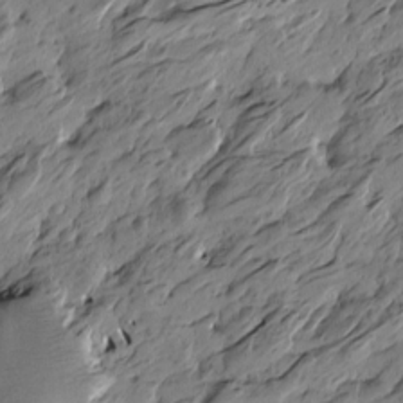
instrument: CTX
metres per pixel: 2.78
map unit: Htu
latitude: -5.5966
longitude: -178.6680
